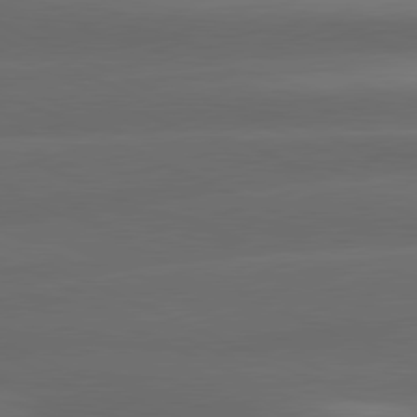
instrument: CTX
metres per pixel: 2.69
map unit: lApd
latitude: 81.0458
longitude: -143.3482
